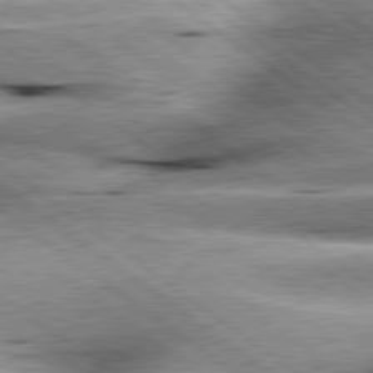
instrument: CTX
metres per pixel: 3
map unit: lApd
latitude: 79.9150
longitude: -140.4034
